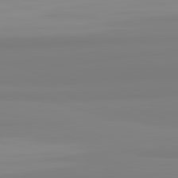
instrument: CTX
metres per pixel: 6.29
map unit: lApd
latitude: 82.4978
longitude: 174.7085
